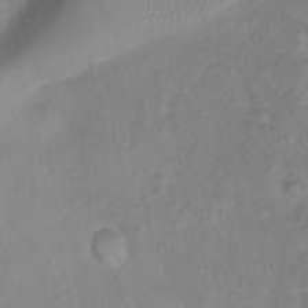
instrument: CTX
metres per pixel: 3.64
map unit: Htu
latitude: 3.5938
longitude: -21.5560
